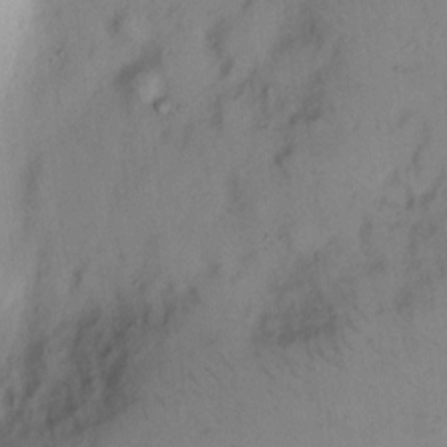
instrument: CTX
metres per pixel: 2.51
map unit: eHh
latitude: 8.3090
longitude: -62.7058
